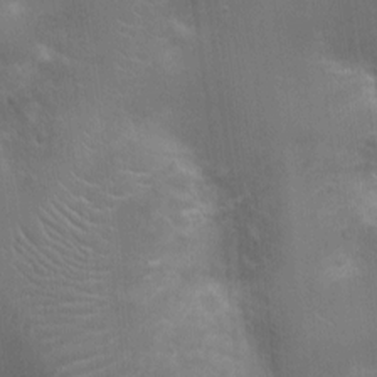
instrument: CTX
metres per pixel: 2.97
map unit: Ht
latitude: -3.2753
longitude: -17.2159
